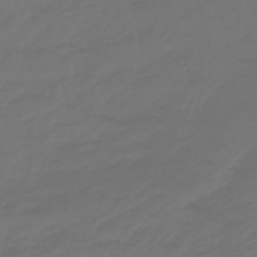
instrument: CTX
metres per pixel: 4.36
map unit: lHb
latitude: -47.8989
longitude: 83.0108
